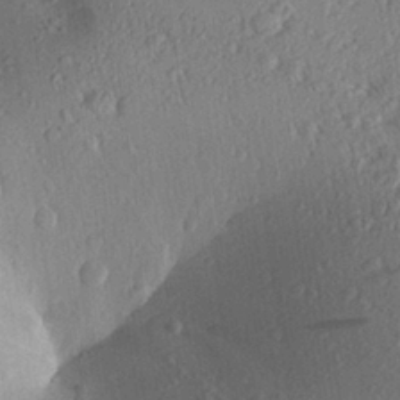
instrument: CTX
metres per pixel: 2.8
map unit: Aa
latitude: 27.7072
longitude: -143.9339
